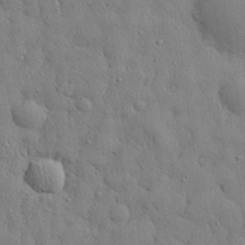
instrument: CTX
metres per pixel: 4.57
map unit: eHh
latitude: 28.7246
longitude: -75.5938
